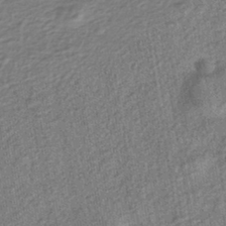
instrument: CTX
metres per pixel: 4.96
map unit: HNhu
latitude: -42.9919
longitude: 98.6518
